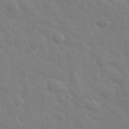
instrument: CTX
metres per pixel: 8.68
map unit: eHh
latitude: 33.1214
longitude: -70.4223
